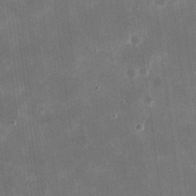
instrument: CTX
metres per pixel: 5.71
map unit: eHh
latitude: 20.4790
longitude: -67.6882
